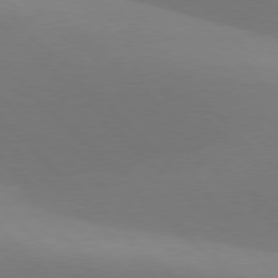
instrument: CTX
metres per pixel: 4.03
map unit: lApd
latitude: 77.6316
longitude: -51.0836
